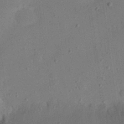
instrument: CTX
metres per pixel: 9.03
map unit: eHh
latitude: 24.9513
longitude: -70.4790
